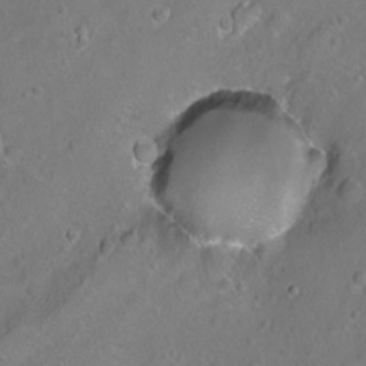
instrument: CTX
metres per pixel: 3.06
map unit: Hto
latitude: -7.1053
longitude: -36.3467
